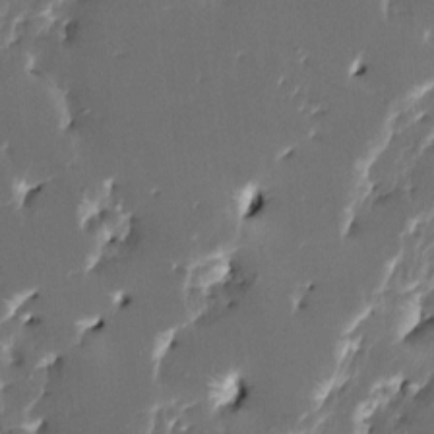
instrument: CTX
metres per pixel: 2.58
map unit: HNhu
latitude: 5.2159
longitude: -5.7639
